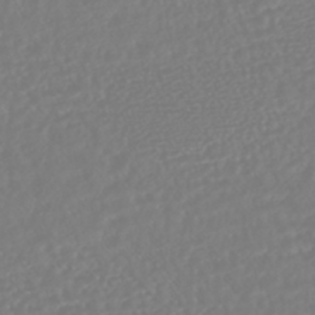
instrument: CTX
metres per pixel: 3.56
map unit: HNhu
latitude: -45.3321
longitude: 104.0283
